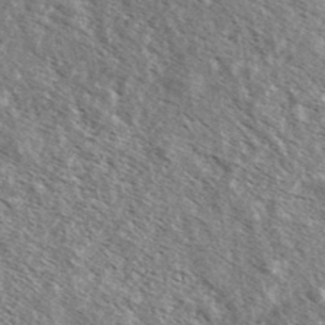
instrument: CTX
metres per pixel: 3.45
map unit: Ave
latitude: 37.7261
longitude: -110.1578
